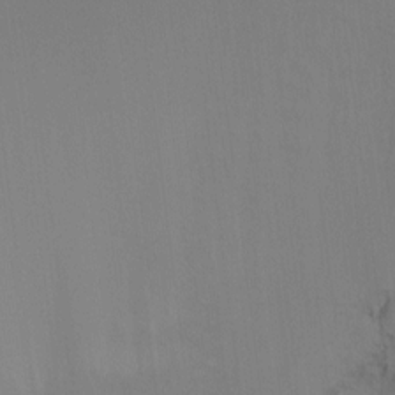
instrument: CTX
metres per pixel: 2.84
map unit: Ht
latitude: -15.5210
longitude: -48.7435
